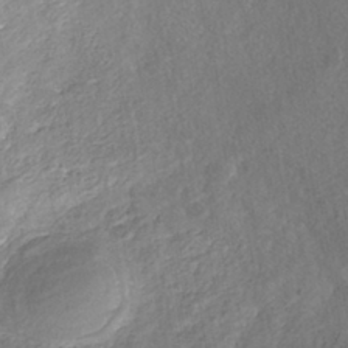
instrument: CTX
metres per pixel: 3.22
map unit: Nhe
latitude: -41.7100
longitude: -110.4034
